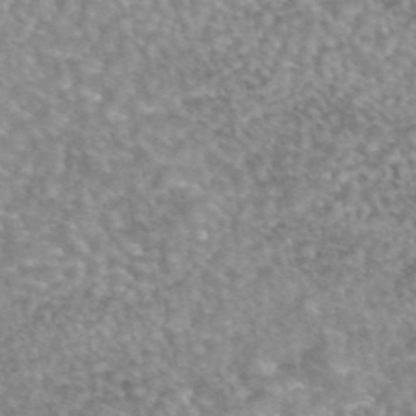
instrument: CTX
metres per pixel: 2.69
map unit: eAb
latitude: 44.9891
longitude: 104.6329
